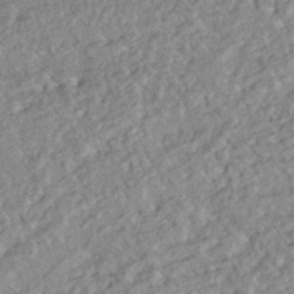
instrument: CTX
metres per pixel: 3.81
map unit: HNhu
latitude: -44.4629
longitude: 100.2361
